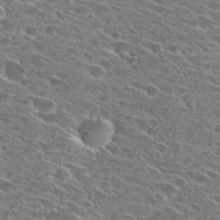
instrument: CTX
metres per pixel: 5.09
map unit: Hto
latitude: 27.5749
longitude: -46.2712
